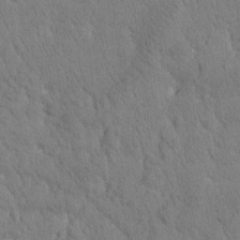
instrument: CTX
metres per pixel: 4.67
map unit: Htu
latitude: -1.0487
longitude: 174.6896
